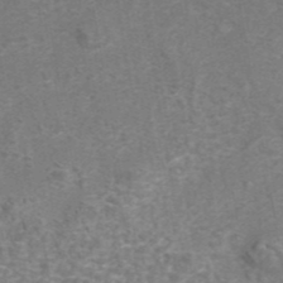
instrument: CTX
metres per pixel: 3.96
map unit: eAb
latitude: 43.0647
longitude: 106.9542
